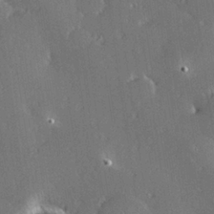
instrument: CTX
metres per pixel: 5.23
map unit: Hve
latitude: 27.5371
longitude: -93.7071
